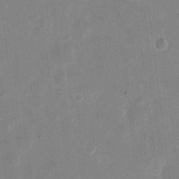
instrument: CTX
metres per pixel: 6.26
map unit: eHh
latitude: 10.6869
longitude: -68.8191
